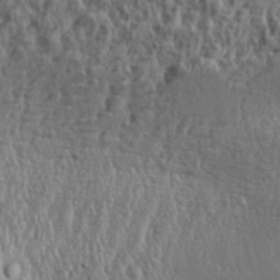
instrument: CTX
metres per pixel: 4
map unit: Aa
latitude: 31.6883
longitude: -134.7435
